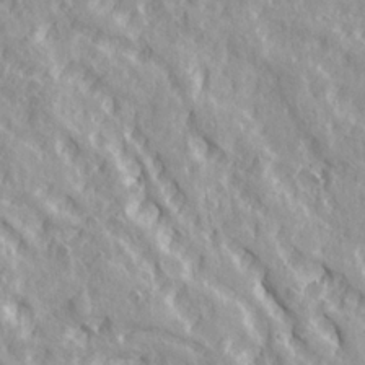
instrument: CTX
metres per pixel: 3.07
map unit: Ave
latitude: 21.6694
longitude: -134.5734
